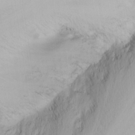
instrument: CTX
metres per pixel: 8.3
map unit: Nhu
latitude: -5.7666
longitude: -69.1592
